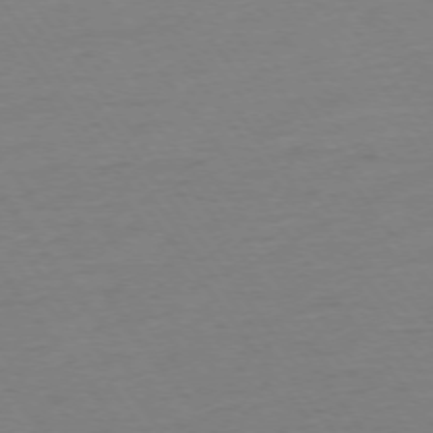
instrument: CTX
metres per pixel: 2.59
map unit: Ap
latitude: -75.0865
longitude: -83.6693
